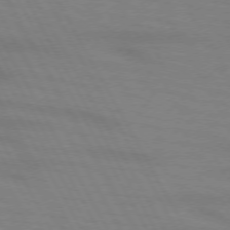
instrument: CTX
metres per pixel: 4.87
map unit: lApd
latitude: 72.1767
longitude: -56.7246
